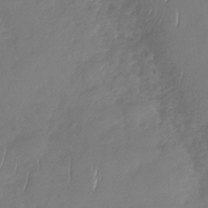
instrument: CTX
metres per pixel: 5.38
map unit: Nhu
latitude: -31.5021
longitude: -61.3104
